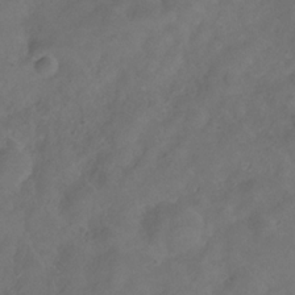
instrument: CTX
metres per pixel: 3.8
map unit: Hve
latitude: -31.6911
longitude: 95.6721
